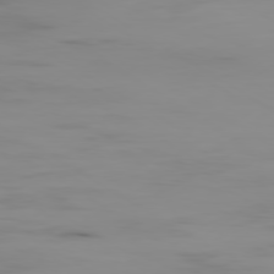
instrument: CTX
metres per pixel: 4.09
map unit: Ap
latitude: -79.8233
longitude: -78.2145
